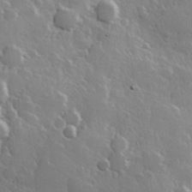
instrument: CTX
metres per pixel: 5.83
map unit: Hve
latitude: 23.2915
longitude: 147.7099
